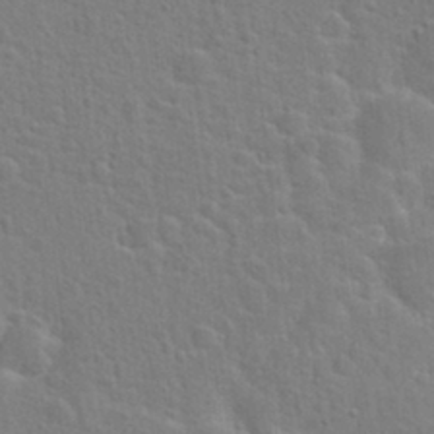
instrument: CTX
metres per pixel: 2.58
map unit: Hto
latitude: 22.2522
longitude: -47.4616
